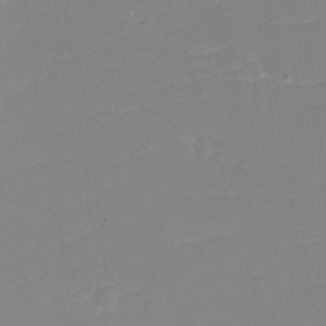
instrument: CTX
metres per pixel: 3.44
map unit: eHh
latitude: -4.0094
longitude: -76.8569
